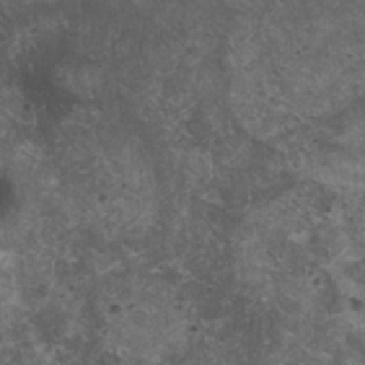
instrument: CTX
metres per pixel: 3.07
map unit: HNhu
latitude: 2.5545
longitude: 4.0661
